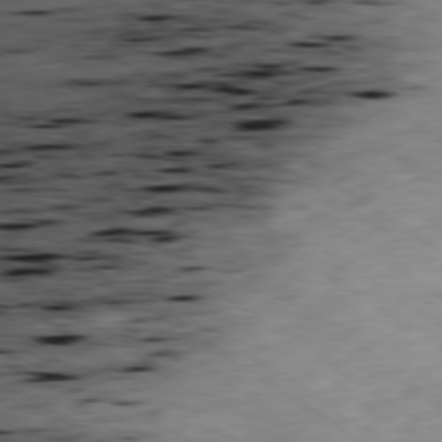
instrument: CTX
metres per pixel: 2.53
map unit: Ap
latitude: -79.6910
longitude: -91.2915
